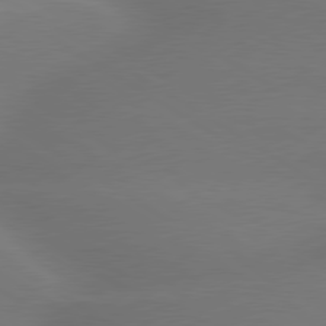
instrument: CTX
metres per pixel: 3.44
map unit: lApd
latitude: 79.5938
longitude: -144.1955
